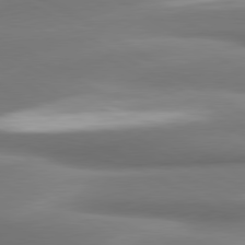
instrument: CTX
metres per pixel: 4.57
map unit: lApd
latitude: 80.1200
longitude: 178.7841
